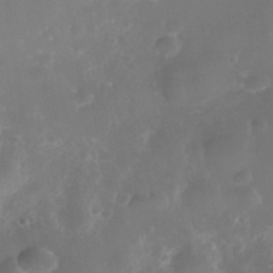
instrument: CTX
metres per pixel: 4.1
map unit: Nhe
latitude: -37.2376
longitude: -113.7072
